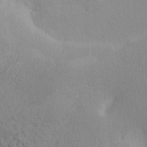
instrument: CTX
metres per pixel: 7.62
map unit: HNhu
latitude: 7.8016
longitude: -3.9339
